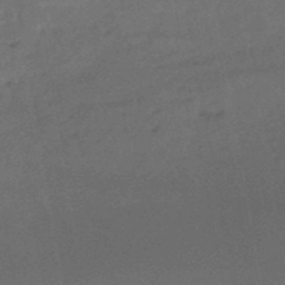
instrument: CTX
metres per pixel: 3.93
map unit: HNb
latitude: -51.4643
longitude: -39.3671
